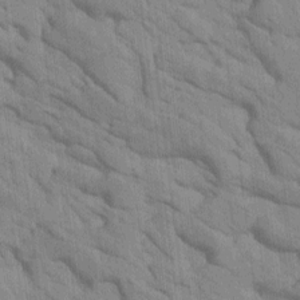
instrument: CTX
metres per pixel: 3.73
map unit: Htu
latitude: 1.2159
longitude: 143.2942
